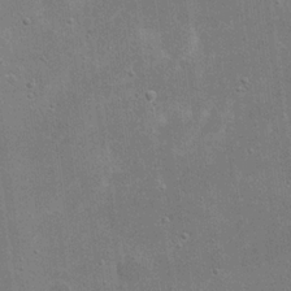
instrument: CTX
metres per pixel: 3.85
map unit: eHh
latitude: 21.0459
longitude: -68.2901
